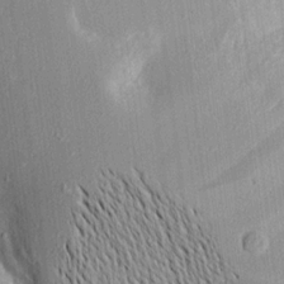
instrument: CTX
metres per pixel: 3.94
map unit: Aa
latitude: 16.2523
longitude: -148.1200
